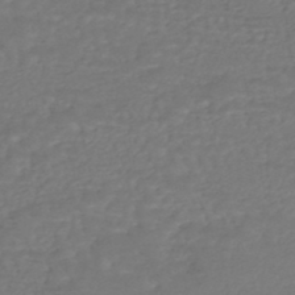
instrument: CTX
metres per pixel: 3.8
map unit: HNhu
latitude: -47.3887
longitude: 95.9556
